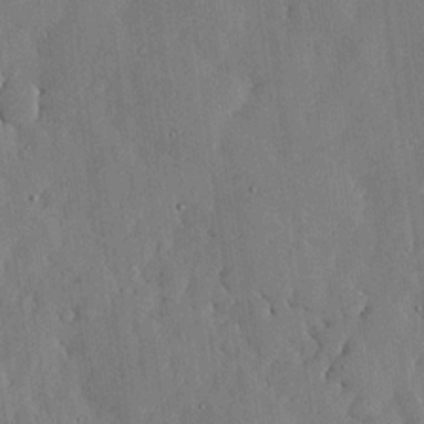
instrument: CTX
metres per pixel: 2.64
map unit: lHvf
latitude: 18.3656
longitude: -112.8947
